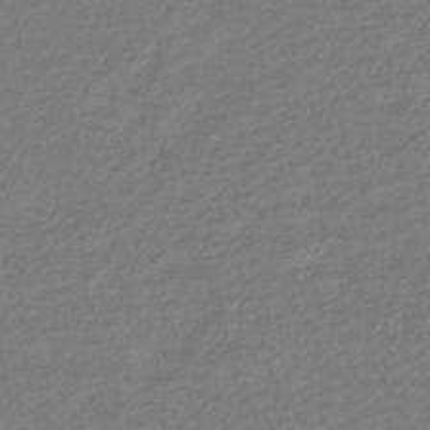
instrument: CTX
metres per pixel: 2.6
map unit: lHb
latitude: -42.9919
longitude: 78.1039
